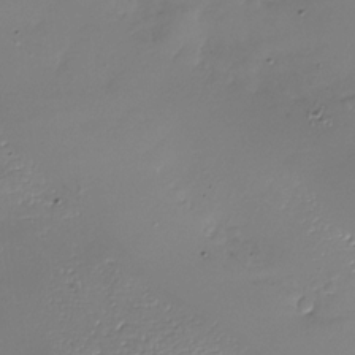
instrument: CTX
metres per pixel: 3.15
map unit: Nhu
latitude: -27.6343
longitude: -58.6491
